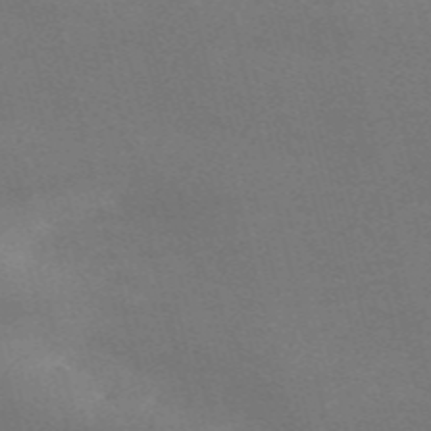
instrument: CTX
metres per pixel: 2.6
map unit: Nve
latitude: -58.6896
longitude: 63.7099
